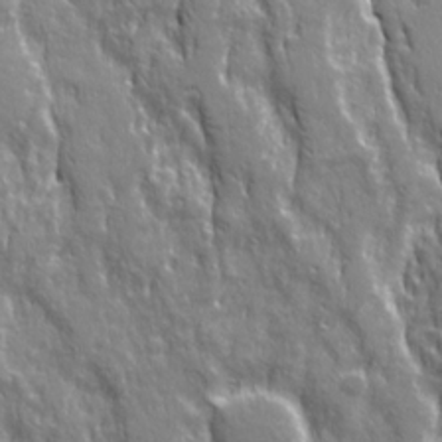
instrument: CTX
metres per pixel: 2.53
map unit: Ave
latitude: 21.4427
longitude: -134.8380
